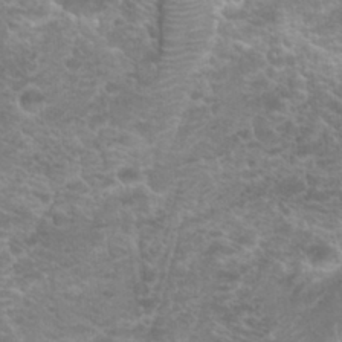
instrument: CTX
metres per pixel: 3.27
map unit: Hto
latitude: 20.9136
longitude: -37.6127
